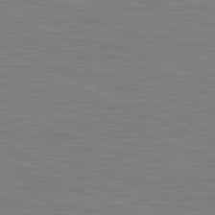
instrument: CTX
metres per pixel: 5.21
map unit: lApd
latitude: 81.8394
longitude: -169.2915
